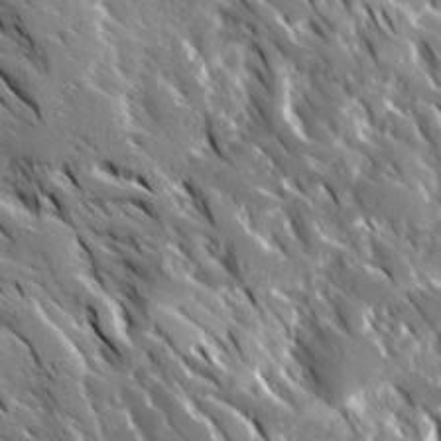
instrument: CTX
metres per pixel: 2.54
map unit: Ave
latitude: 16.8569
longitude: -130.5546
